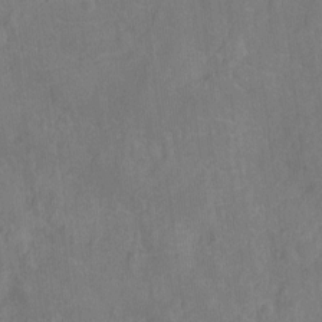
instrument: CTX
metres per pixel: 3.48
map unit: Ht
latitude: -11.7289
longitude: -24.5734
